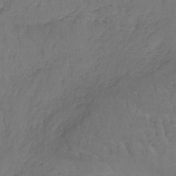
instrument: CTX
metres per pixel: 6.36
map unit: lHb
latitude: -37.9745
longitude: 61.1809
